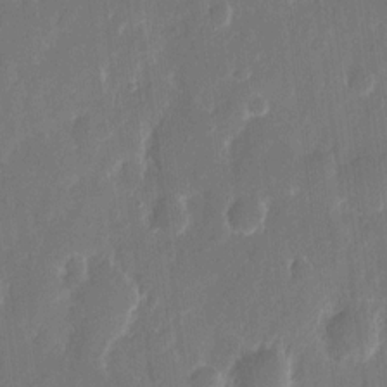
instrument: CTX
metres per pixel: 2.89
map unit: eHh
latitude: 12.8758
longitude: -72.8002
